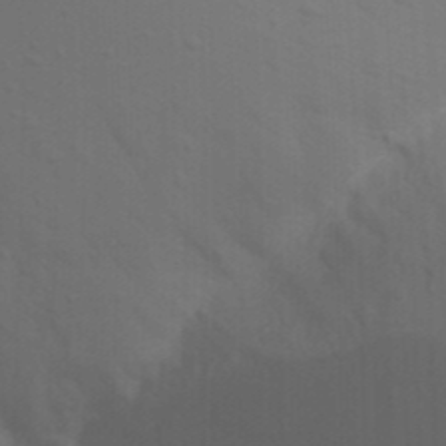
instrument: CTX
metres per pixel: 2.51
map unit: Nhu
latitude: 19.6316
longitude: -73.3482
